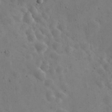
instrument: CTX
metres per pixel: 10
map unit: eHh
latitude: 25.0080
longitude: -67.3670
